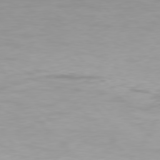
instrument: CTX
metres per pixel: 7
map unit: Hpe
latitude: 77.5182
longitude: -167.1781
